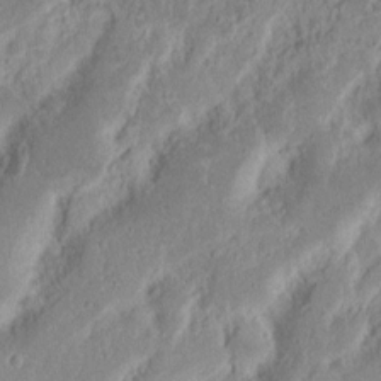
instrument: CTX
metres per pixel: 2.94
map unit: Nhu
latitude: 13.2159
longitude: -73.8017
